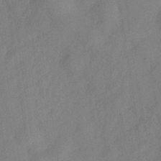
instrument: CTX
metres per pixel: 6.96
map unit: Hve
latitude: -32.6330
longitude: 92.3117
